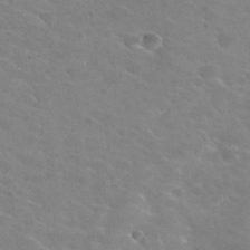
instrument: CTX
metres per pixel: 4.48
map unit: Hto
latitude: 30.5924
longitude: -47.7072
